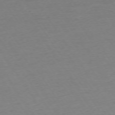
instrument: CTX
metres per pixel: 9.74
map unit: Ap
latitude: -74.3685
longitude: -85.8206
